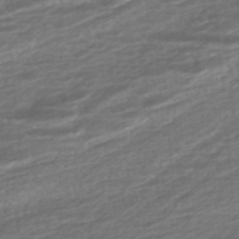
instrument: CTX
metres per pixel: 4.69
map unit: ANa
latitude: -45.2187
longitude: 105.2565
